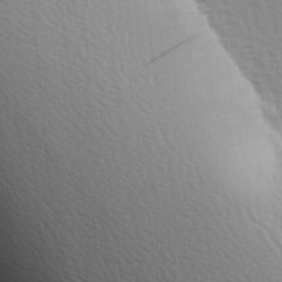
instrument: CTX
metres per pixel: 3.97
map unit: Hve
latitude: 2.5357
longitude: -125.3481
